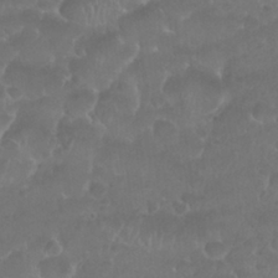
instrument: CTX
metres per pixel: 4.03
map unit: Nhu
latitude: 26.8191
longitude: -52.7058
